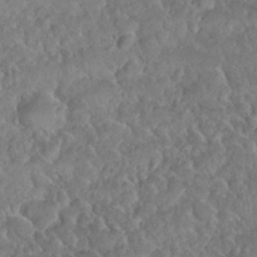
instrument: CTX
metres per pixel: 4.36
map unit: Nhu
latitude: 31.1970
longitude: -51.1403
